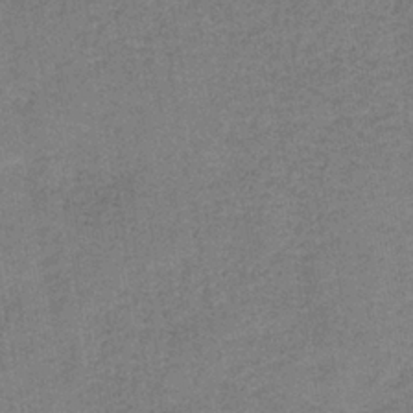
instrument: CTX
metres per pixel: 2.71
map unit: HNb
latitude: -36.7841
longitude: 51.8044
